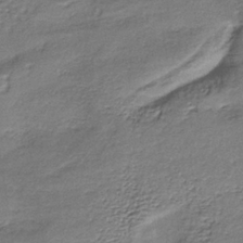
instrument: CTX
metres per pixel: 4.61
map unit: lHb
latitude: -35.8233
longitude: 62.4062
